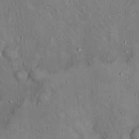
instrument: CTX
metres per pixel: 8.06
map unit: eHh
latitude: 18.9891
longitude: -60.9891
